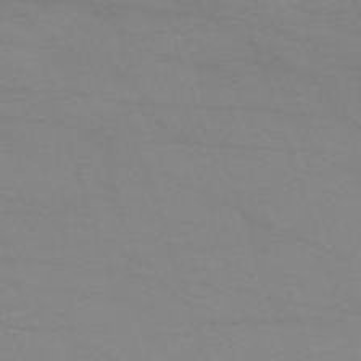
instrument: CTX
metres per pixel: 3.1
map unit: eHh
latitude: -64.2929
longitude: 52.8030
